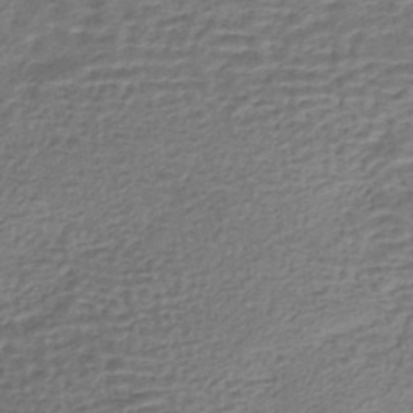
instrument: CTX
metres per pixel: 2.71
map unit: HNhu
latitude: -43.3131
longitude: 103.2943
